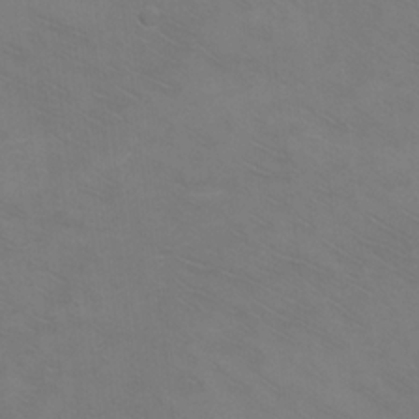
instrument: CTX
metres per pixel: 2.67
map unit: Ht
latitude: 1.5371
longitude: -33.0270
